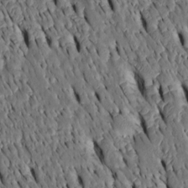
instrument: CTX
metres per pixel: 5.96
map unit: Htu
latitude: -3.3509
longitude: 150.9919
